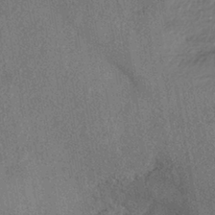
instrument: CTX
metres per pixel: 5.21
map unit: eHh
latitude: -41.8044
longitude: 121.0675
